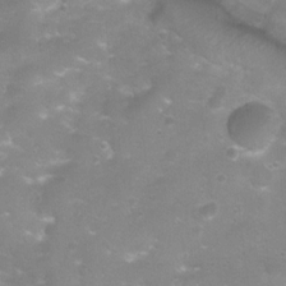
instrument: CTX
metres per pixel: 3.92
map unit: Ht
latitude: 4.7435
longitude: -20.9325
